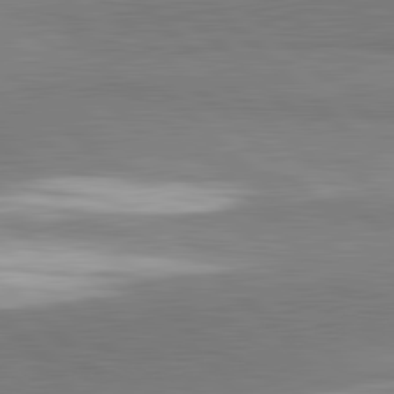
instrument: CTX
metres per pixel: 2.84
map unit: lApd
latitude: 81.9339
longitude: 163.0297
